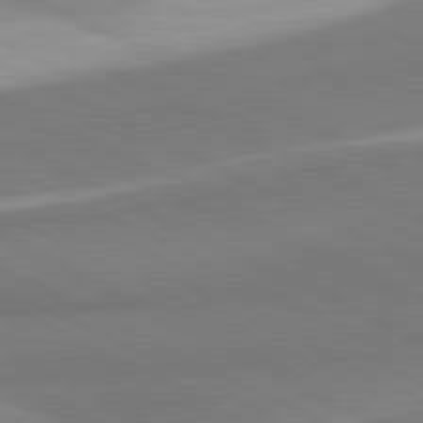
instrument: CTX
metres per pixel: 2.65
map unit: lApd
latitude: 81.1403
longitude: 167.5777
